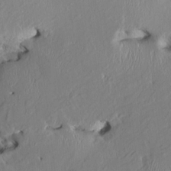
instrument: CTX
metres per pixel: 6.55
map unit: HNhu
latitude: 3.8205
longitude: -4.5168
